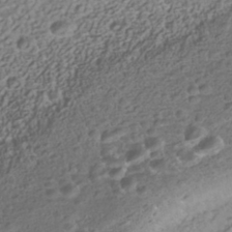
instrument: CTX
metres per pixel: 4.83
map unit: Nhe
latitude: -40.8219
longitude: -100.6491
